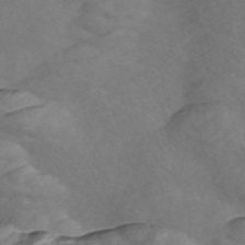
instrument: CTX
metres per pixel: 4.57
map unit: Nve
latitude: -57.4076
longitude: 58.1416
